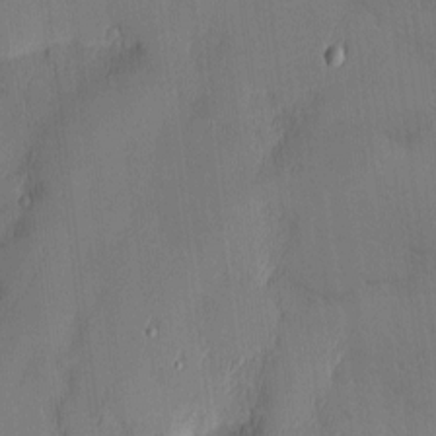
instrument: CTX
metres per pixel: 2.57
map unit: Nhu
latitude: 3.2348
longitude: -75.8772
